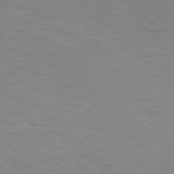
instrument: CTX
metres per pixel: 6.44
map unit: Hpe
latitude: 78.3090
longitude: -149.6694
